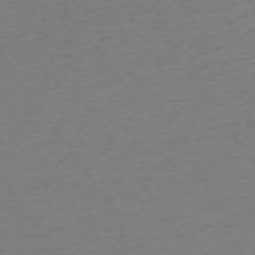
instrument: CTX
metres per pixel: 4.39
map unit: Ap
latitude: -73.8422
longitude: -85.3860
